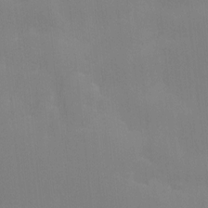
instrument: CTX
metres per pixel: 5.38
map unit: Ave
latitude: 2.4601
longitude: -112.7624
